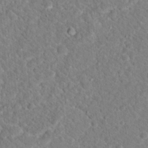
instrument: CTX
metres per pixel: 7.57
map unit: Hto
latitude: 18.6679
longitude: -33.3482
